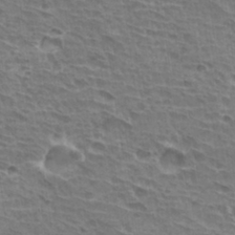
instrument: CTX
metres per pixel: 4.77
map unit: Hto
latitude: 31.0081
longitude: -41.6882
